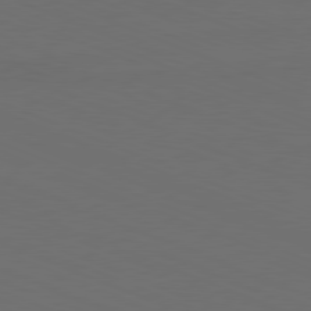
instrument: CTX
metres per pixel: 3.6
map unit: Hpe
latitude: -81.8989
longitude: 21.3509
